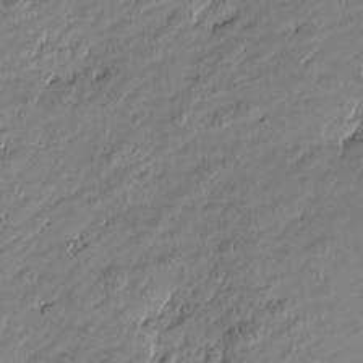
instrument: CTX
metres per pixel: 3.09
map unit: Htu
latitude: -6.0283
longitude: 177.0675
